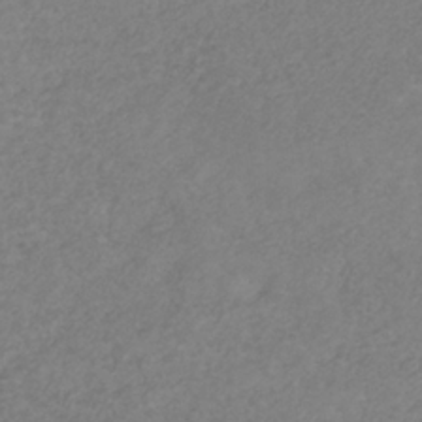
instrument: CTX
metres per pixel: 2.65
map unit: HNb
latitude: -30.9919
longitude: 63.7099
